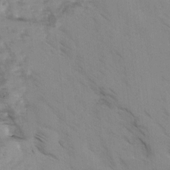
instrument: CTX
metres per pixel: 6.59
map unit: Ave
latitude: -1.2376
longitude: -111.8961
